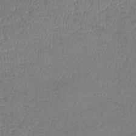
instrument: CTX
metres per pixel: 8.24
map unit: lHb
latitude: -39.0864
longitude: 73.5777
